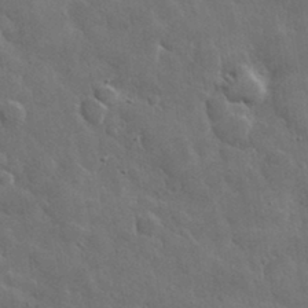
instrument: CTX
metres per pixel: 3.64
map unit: lHvf
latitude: 33.7828
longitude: -86.7057
